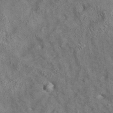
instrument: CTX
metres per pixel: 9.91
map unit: eAb
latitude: 35.7260
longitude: 114.3873
